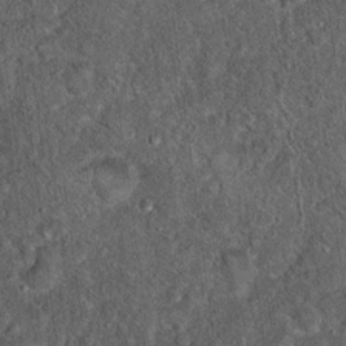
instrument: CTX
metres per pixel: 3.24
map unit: Hto
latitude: 15.6127
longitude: -34.6112
